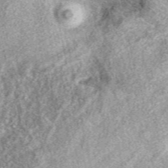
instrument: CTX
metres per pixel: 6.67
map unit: eAb
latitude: 39.3482
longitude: 109.8800
